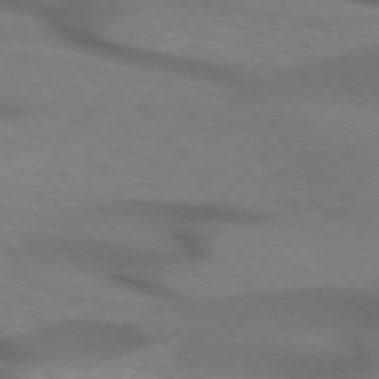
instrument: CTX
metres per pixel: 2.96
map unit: lApd
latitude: 71.9906
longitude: -51.9906
